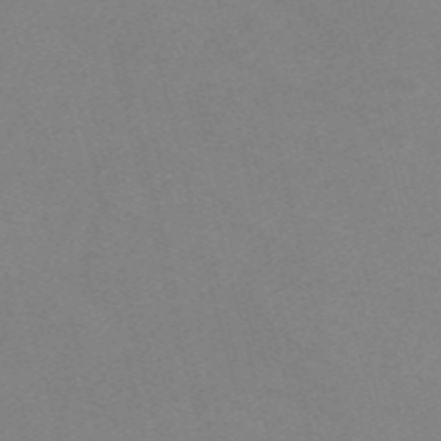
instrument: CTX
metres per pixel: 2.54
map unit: Nve
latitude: -57.9556
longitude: 58.9541
